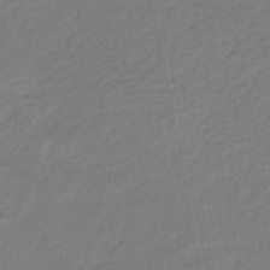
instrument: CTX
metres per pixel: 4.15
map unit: eHb
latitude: -38.2929
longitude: 76.7463
